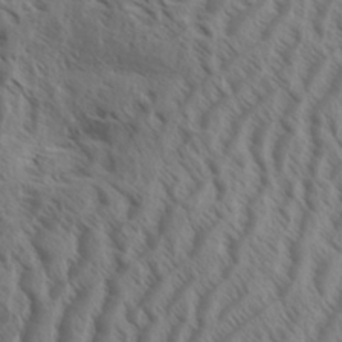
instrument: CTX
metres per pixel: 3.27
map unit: Aa
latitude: 33.0647
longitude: -138.8191
